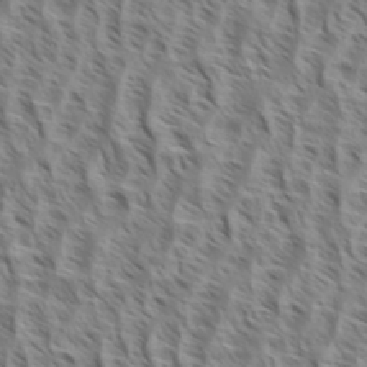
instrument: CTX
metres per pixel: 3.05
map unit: eHh
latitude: 34.8380
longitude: -138.9514
